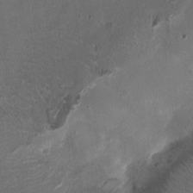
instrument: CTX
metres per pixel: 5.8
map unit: HNhu
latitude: -2.2928
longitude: -7.5560
